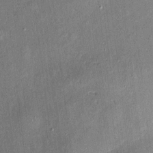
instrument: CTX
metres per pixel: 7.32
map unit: eHh
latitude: 4.7057
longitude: -74.5546
